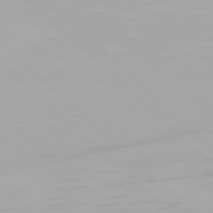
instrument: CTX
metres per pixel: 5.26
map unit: Hpe
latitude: 77.2348
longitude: -164.5357
